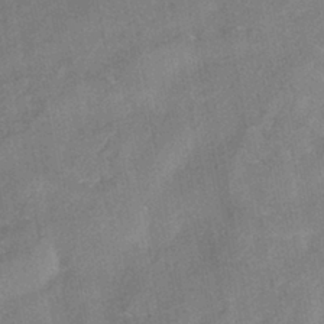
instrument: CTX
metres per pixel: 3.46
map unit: HNhu
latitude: -41.3509
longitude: 91.6911
